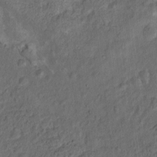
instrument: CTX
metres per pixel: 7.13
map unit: Nhu
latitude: 11.3104
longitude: -27.1592
